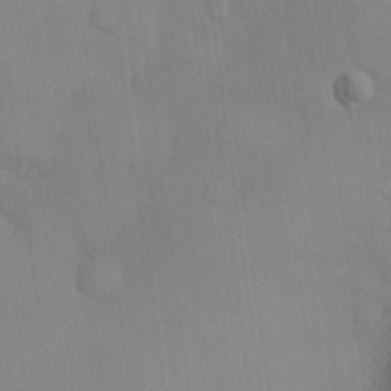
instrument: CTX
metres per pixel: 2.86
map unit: eHh
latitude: -23.3132
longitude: 15.1243
